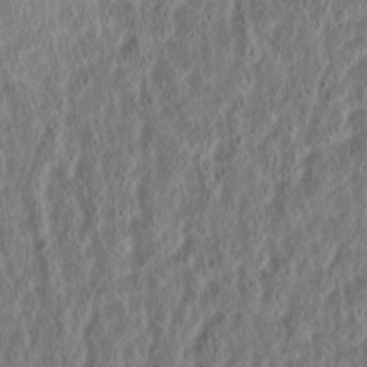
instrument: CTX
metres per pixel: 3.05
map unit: Htu
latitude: -3.0108
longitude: 167.2187
